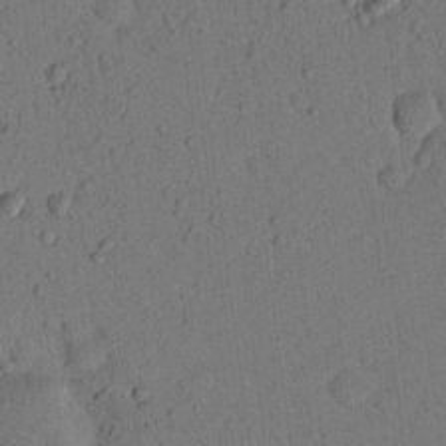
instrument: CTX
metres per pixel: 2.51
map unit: lHvf
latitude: 14.4034
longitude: 178.1983
